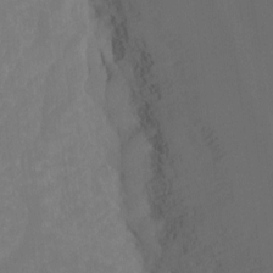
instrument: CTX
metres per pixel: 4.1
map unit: Hto
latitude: -8.0850
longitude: -50.8758
